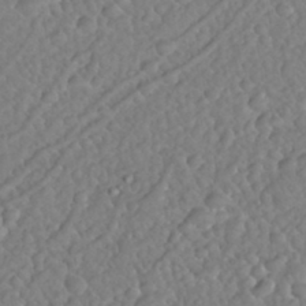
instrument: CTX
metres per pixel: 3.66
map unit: Nhu
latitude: 25.8016
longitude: -57.6127
